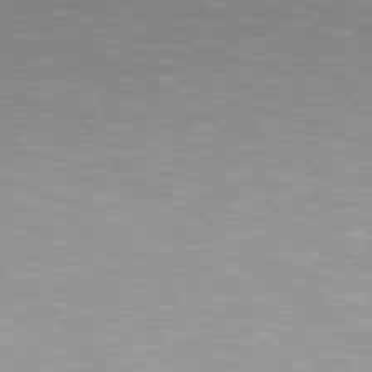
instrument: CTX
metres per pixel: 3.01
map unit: lApd
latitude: 79.3104
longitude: -177.9906
